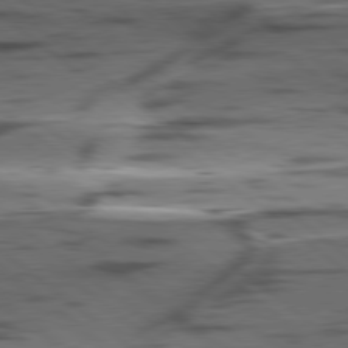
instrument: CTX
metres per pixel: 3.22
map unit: lApd
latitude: 78.8758
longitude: -50.3467
